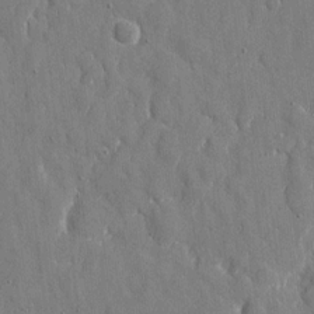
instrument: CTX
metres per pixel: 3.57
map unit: eHh
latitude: 8.9136
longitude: -69.4804
